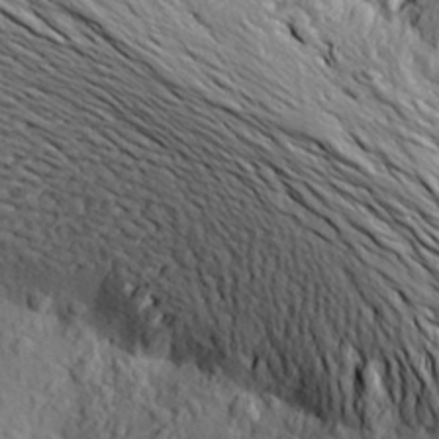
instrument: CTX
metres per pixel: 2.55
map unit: Aa
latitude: 21.4616
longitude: -150.1955
